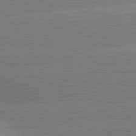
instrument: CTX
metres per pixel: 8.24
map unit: lApd
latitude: 80.7435
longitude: -150.8947
